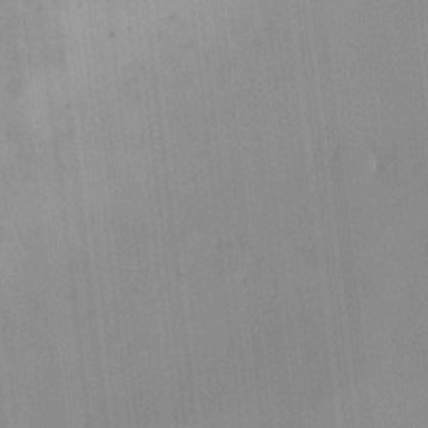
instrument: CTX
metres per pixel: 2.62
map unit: HNhu
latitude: 6.1767
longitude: 11.0675
